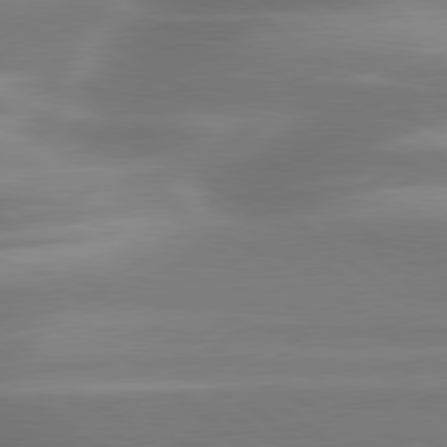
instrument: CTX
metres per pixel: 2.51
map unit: lApd
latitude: 79.6127
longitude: -117.8017
